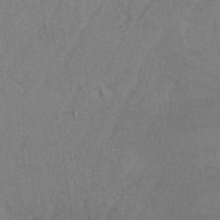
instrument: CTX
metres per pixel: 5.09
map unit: eHh
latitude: 33.1403
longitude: -132.4223
